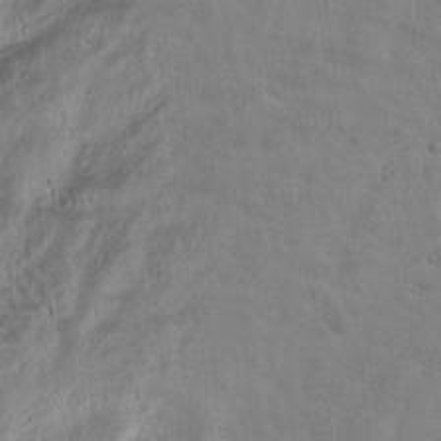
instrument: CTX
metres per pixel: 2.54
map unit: Htu
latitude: -2.7463
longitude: 172.4440
